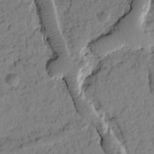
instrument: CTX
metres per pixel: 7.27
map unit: Htu
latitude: 1.7449
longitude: 177.2943
